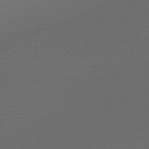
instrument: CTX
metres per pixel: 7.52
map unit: eHh
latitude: -63.9745
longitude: 52.4440
